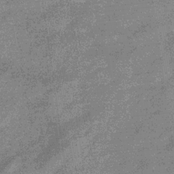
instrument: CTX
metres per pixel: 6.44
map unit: eHb
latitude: -32.9353
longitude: 75.6911
